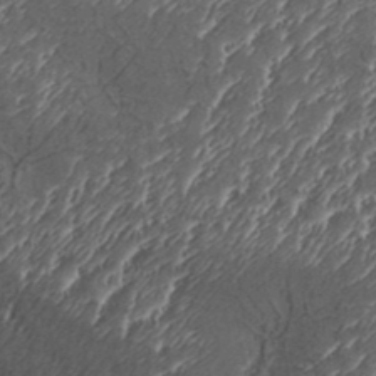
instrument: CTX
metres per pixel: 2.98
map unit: Aa
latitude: 33.5182
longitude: -134.8569
